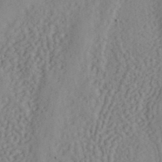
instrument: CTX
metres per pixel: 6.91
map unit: ANa
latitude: 40.8191
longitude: 53.3887
